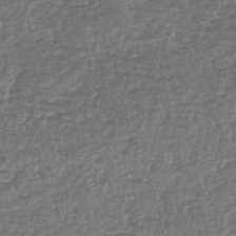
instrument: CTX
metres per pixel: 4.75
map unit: lHb
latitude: -43.8800
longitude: 71.8422
